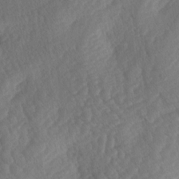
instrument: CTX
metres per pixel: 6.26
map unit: lAa
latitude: -3.6343
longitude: -127.4616
